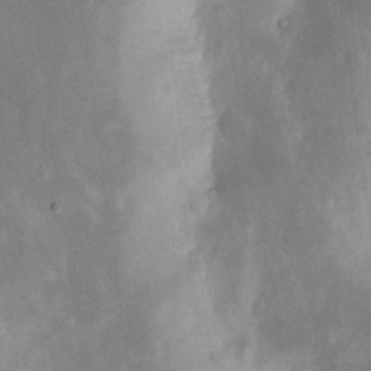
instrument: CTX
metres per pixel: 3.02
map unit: eHh
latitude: 20.6113
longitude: -70.4223
